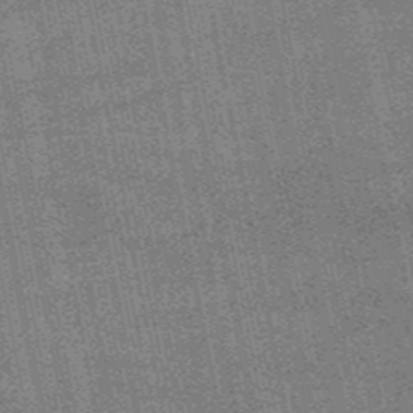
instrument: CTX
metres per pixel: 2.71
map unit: HNb
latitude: -52.2739
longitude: -42.4790
